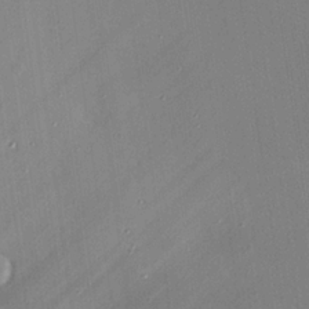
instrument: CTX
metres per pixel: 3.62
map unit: Hve
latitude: 25.6127
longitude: -90.6490
